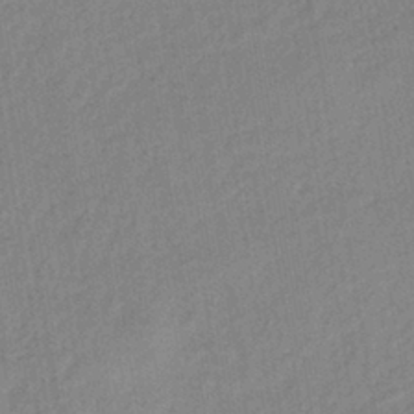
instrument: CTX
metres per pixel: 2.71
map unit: lHb
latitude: -41.0297
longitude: 67.6155
